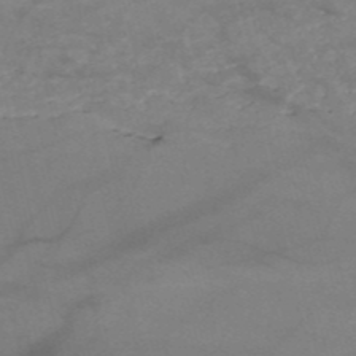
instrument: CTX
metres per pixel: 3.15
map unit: HNb
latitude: -52.8408
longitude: -45.8394
